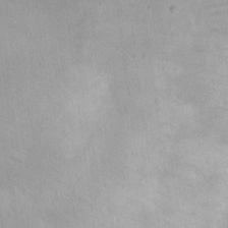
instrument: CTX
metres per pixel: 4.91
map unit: eHh
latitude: 20.6491
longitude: -64.6301
